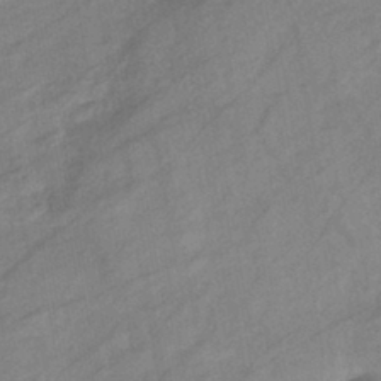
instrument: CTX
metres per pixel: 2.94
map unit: eHb
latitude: -41.2943
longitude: 83.3132
